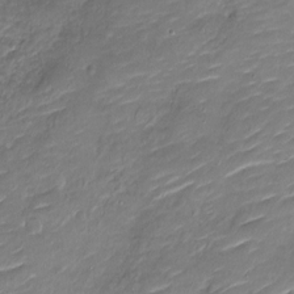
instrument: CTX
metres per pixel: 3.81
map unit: Nve
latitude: -17.6155
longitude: 107.2376
